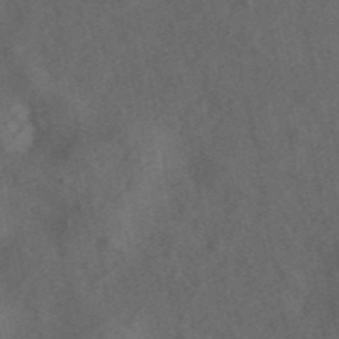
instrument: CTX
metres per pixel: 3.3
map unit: ANa
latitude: 44.0633
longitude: 30.0661
